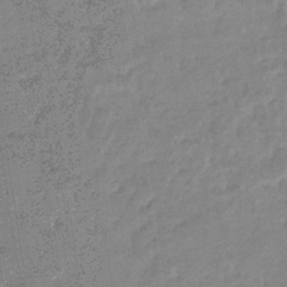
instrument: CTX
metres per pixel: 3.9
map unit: eHb
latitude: -35.9556
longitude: 76.9164
